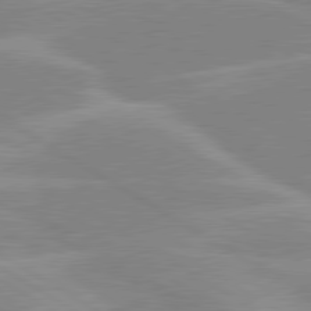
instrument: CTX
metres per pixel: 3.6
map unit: lApd
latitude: 80.1011
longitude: -123.0269
